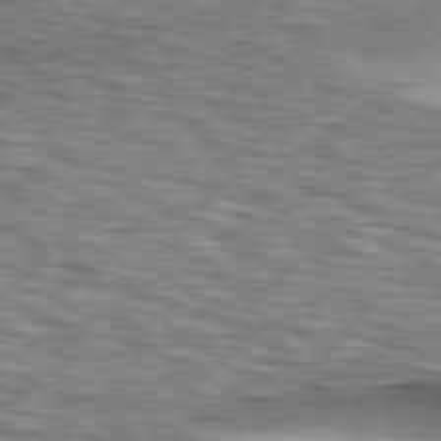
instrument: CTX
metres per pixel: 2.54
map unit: lApd
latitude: 76.6679
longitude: -61.5182
